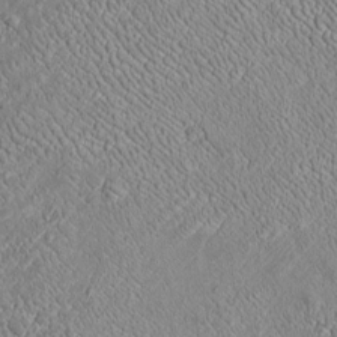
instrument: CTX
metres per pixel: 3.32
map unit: Htu
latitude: -6.8219
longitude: 157.4265
